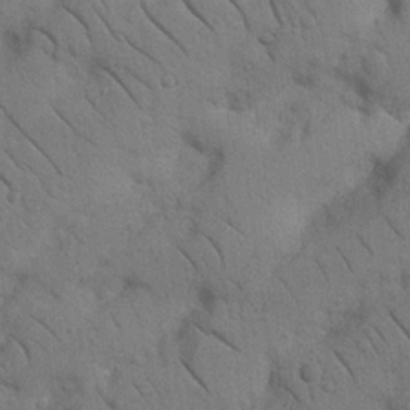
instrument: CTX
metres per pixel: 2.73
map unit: Nhu
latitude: 22.1767
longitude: -74.7057
